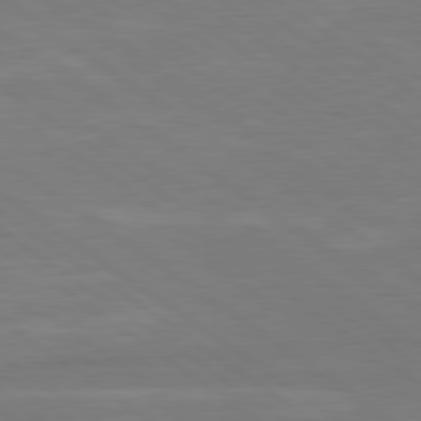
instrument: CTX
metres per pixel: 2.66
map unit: Hpe
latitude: 79.3104
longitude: -124.9702
